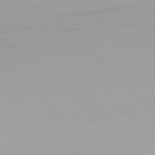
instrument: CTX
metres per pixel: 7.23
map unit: Hpe
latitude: 77.4048
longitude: -172.1955
